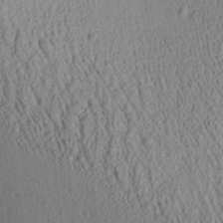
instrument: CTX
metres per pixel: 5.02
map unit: Aa
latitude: 26.4412
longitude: -134.9324
